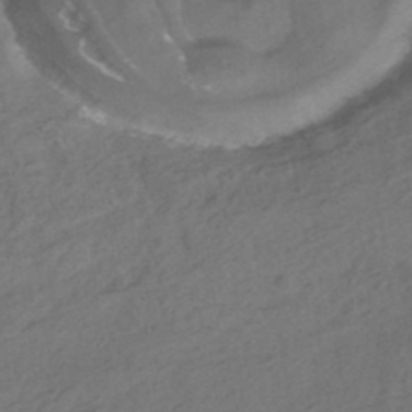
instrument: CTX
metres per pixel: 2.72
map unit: HNhu
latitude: -41.4832
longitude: 102.9164
